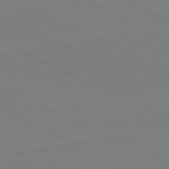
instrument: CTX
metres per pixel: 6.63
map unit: Ap
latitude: -82.1417
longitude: -71.6505
